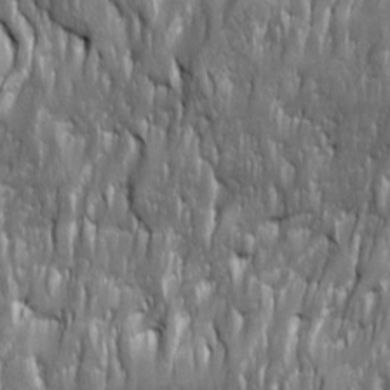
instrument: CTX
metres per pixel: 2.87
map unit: Ave
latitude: 15.9339
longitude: -135.0269
